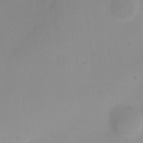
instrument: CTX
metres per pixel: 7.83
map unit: Hto
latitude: 2.3089
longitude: -36.4034
